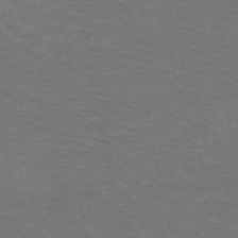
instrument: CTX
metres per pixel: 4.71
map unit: HNb
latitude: -49.0109
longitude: -46.5168
